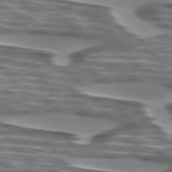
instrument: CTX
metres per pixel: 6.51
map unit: lApd
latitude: 75.0270
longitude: -57.8394
